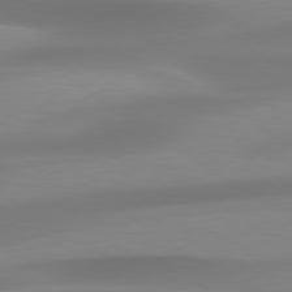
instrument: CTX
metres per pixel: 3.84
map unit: lApd
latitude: 79.4805
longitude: -92.1389
